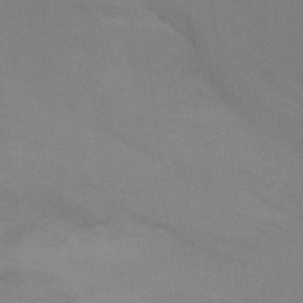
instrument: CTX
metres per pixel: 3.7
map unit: Ht
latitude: -9.6911
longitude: -32.6490
